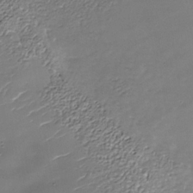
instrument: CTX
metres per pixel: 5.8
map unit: Nhe
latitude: -36.6329
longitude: -90.3278
